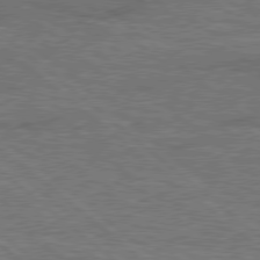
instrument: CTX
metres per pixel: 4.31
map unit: Hpe
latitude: 78.0822
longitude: -153.3671
